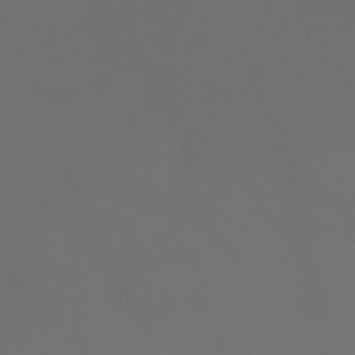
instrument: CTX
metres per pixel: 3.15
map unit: Aa
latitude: -7.2943
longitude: -72.5168
